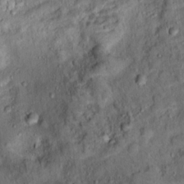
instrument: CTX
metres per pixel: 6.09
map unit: Ht
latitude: 14.0444
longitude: -39.5749
